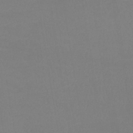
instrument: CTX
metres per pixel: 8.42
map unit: lHb
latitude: -38.3873
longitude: 74.5952
